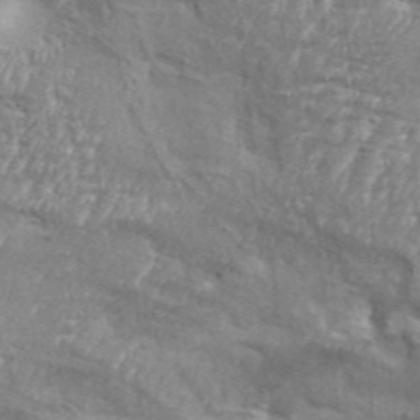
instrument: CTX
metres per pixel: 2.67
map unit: Aa
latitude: 34.3845
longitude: -135.7260
